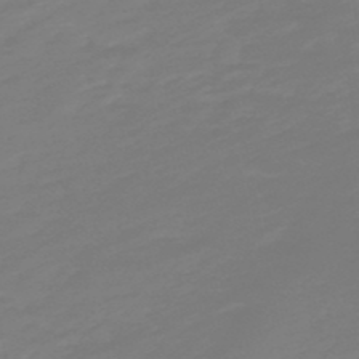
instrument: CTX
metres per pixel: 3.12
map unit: lHb
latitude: -49.4077
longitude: 82.6707
